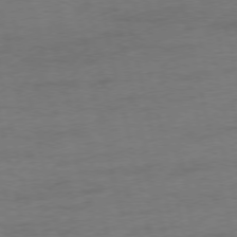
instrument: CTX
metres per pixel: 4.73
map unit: Ap
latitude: -75.4077
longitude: -74.3467
